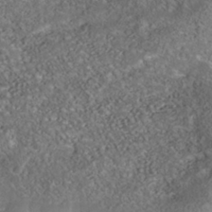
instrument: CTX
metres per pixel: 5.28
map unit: Nhu
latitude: -41.1053
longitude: -83.9150
